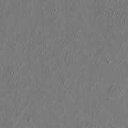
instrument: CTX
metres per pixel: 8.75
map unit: eHh
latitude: -7.0675
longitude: -76.1011
